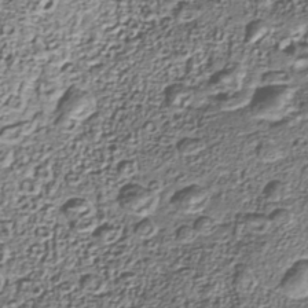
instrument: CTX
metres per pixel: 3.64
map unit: Nhu
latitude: -39.9745
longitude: -86.3089
